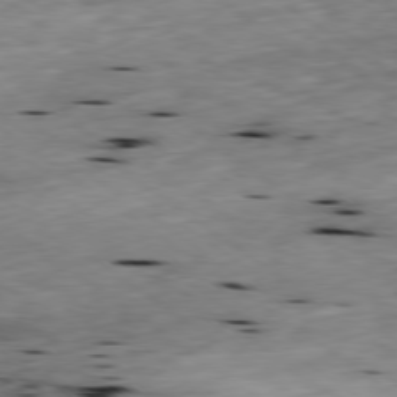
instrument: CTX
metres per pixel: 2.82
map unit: Ap
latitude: -79.4832
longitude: -91.7639
